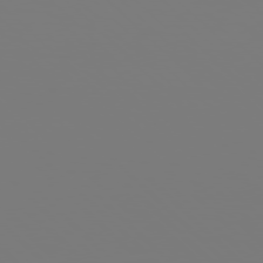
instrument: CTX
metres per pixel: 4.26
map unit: Hpe
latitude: 77.2915
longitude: -137.0081
